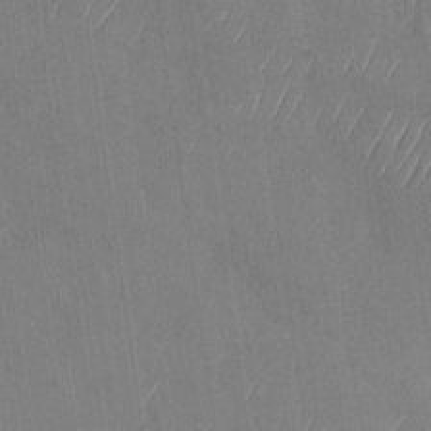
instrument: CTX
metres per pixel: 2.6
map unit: Nhu
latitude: -29.4077
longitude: -59.7639
